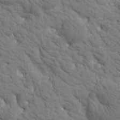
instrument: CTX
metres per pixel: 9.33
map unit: Htu
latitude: -2.0472
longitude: 174.3117
